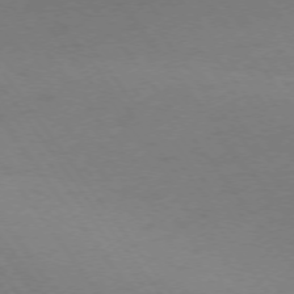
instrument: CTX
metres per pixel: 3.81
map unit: Ap
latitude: -75.8234
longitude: -64.9325
